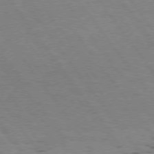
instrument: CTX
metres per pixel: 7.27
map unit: Hpe
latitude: 75.3293
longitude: -140.5923
